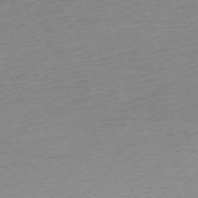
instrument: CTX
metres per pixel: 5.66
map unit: Ap
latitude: -73.6533
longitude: -68.8002
